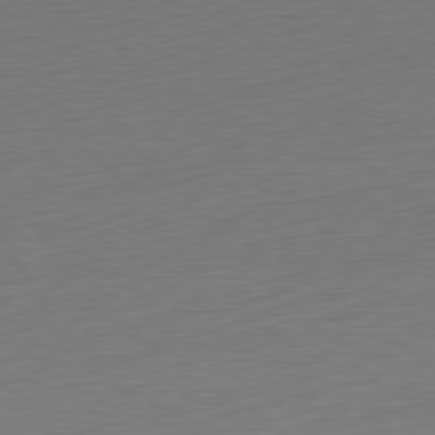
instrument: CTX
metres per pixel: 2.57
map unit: Ap
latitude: -80.2362
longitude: -69.6694
